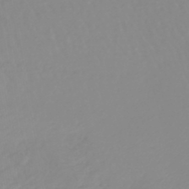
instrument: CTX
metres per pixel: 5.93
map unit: lHb
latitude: -44.2362
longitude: 79.0864
